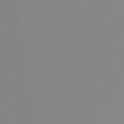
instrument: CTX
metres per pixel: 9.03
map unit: Hto
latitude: -8.0850
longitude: -48.5924
